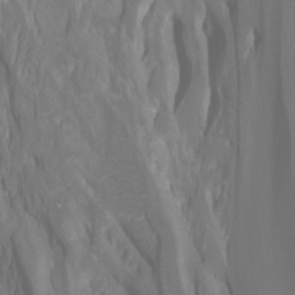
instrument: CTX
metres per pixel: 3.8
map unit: Htu
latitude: -7.6910
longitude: -48.0255
